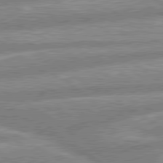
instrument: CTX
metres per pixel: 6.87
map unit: lApd
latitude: 80.1956
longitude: -164.4790
